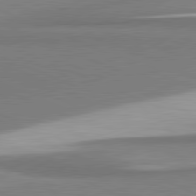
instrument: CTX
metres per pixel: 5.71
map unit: lApd
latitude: 81.5182
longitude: 165.1243
